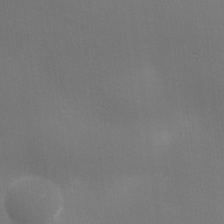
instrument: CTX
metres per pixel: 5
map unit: lHvf
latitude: 23.7072
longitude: 140.9542
